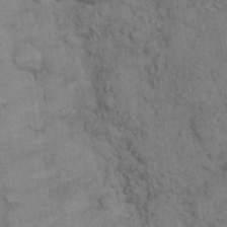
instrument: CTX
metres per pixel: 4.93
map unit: eHh
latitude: 14.3279
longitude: -63.1215
